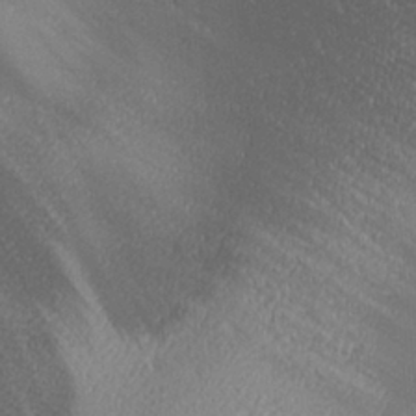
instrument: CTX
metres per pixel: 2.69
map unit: lAa
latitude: 1.2159
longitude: -115.9150
